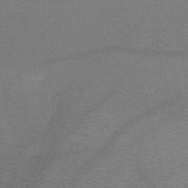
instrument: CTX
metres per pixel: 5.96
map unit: HNb
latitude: -50.0472
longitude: -41.7827
